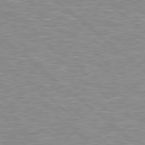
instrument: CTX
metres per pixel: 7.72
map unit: Hpe
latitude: 78.2334
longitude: 179.5399
